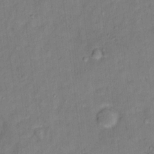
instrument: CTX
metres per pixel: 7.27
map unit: Ht
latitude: 11.9528
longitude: -40.4978
